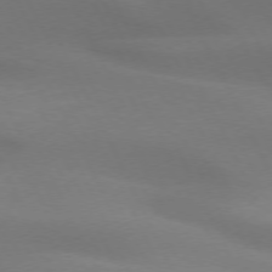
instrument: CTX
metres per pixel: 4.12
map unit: lApd
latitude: 73.1026
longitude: -49.1403
